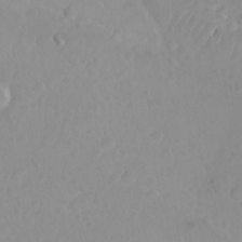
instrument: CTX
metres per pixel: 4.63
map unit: Ht
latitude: 3.7449
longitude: -27.4615
